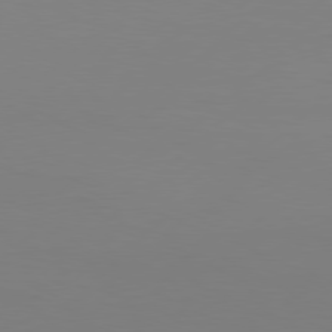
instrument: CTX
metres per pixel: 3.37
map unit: Hpe
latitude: 78.1389
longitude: -127.1025
